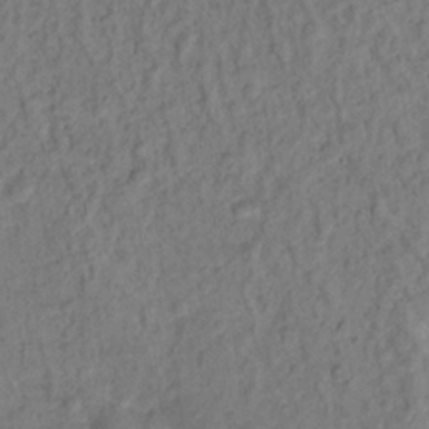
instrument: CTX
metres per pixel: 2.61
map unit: Hto
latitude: 13.7639
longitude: -38.5924
